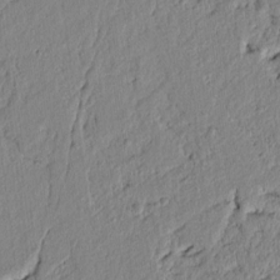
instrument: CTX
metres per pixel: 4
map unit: lAvf
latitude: 6.7435
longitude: 165.4833
